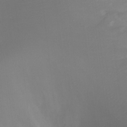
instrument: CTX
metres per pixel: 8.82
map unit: Ht
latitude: -8.5952
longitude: -28.8758
